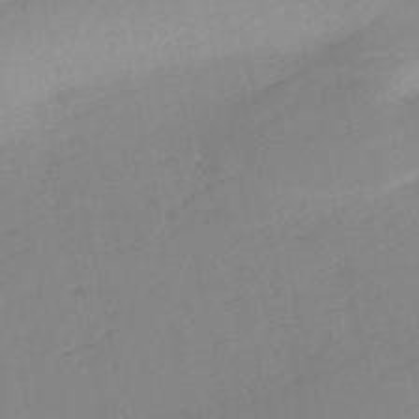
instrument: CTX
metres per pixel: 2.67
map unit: HNb
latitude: -53.2565
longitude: -39.1592
